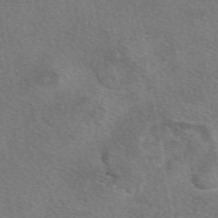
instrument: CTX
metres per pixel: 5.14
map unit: eAb
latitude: 49.6316
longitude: 110.7274
